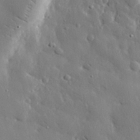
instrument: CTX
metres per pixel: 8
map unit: eHh
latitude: 30.2145
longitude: -80.6679
